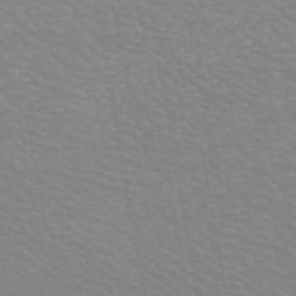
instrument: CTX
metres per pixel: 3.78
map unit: ANa
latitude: 43.4993
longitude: 27.9178
